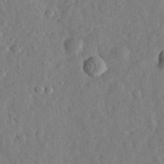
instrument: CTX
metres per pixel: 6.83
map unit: eHh
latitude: 30.7813
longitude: -75.5749
